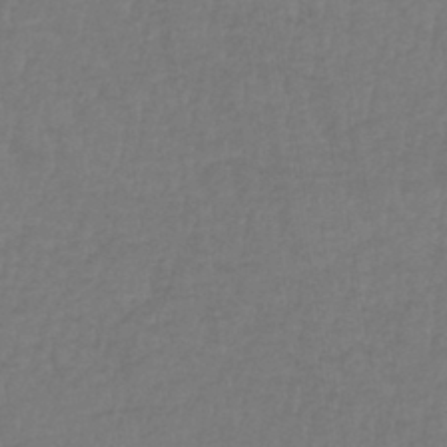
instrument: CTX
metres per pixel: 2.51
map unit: lHb
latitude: -42.6896
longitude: 64.5385
